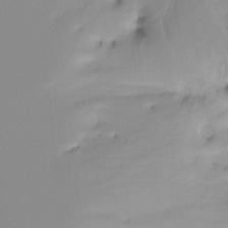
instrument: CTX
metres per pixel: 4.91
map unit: Ht
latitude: -12.8219
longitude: -49.7828
